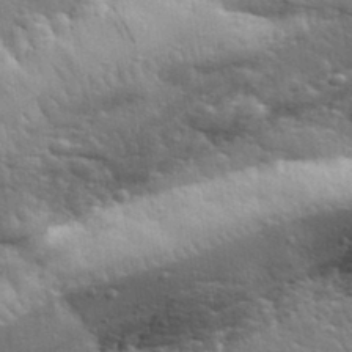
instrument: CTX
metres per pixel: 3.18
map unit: lHvf
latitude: 34.1011
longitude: -81.7072
